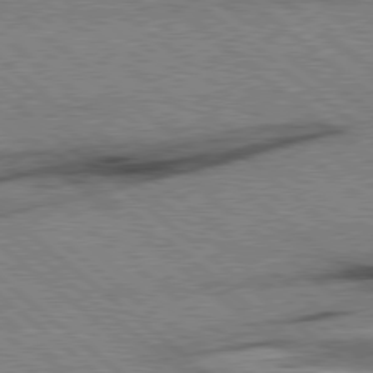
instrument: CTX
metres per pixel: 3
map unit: Hpe
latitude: 78.4412
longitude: -153.6316
